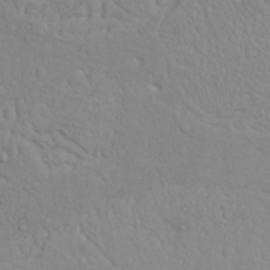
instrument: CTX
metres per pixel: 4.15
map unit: Nhu
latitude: 22.2522
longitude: -69.3671
